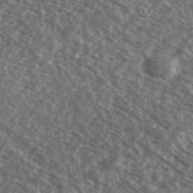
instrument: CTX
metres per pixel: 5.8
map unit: Ave
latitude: 38.8758
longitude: -110.1200
